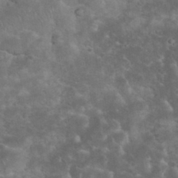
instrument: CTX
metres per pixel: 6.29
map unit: eHh
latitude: 34.5356
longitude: -65.2915
